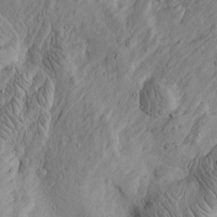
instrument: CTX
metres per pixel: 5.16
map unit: Htu
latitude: -3.9367
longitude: 157.2187
